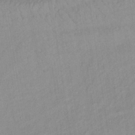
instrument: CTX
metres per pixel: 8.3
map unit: lHb
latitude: -34.2928
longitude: 71.8989
